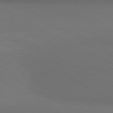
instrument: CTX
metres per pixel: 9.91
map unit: lApd
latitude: 80.7435
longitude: 140.0661
